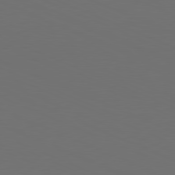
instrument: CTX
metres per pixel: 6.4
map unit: Hpe
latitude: -82.0472
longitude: 19.9556
